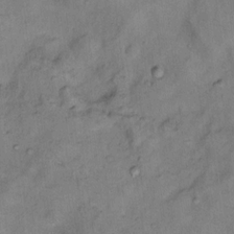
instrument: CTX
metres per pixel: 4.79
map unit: Nhu
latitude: 11.6316
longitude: -28.5357
